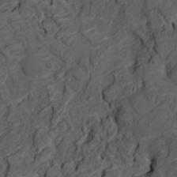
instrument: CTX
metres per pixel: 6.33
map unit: HNhu
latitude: 10.1011
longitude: 23.8045
